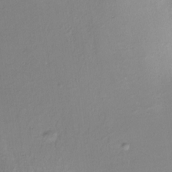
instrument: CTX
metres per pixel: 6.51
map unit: Nhe
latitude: -27.5966
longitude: -109.7071
